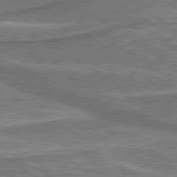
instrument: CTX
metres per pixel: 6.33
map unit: lApd
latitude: 79.9528
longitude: 174.9919
